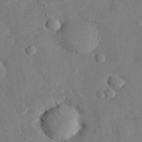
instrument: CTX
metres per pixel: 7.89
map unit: eHh
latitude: 27.2537
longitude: -80.8191
